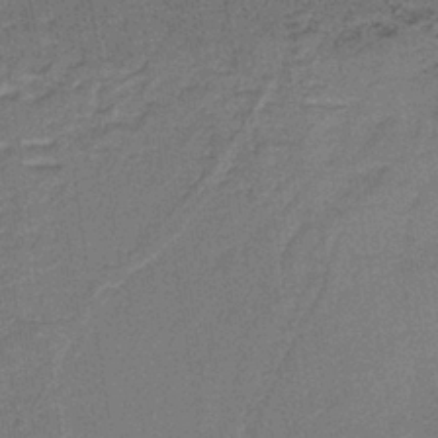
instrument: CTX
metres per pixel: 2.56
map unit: lHb
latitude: -37.6532
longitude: 57.2754
